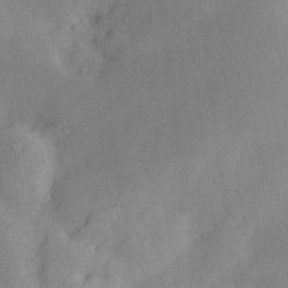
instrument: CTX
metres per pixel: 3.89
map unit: Nve
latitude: -7.9745
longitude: 175.0486
